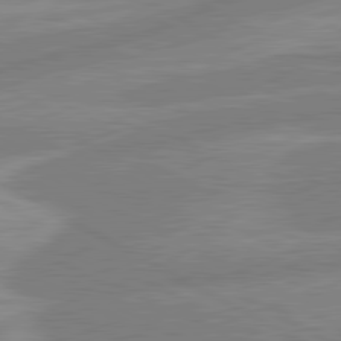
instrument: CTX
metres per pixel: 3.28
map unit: lApd
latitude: 80.9325
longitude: -168.1200
